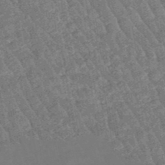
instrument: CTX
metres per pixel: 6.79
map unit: eHb
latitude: -48.7086
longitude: 85.6532
